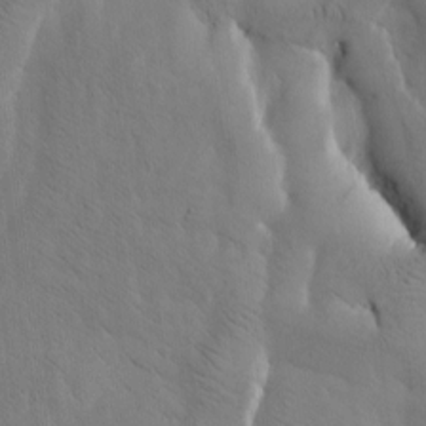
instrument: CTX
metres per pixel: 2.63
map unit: Htu
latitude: -3.1809
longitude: 168.5195
